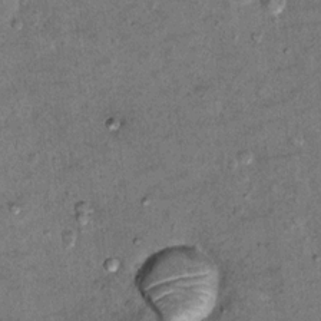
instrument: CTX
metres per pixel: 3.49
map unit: Hto
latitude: 11.1025
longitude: -36.6490
